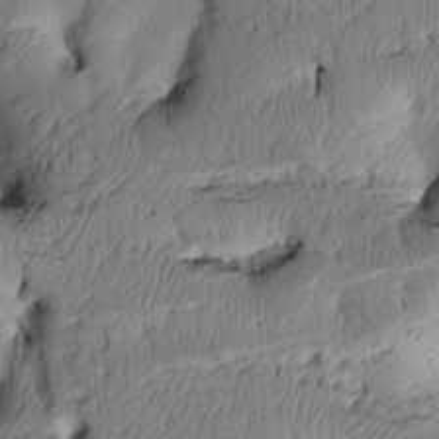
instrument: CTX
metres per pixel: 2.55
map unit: Htu
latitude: 3.2915
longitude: 149.2565
